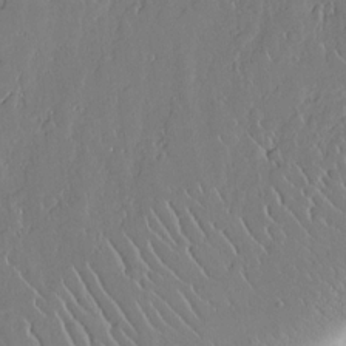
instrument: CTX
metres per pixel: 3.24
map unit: Aa
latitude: 12.5924
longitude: -126.6491
